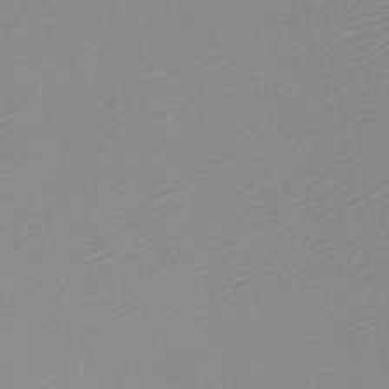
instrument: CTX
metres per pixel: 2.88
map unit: lHb
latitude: -46.4062
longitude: 57.0864
